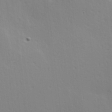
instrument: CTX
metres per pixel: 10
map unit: Hve
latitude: 18.2900
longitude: 149.4644
